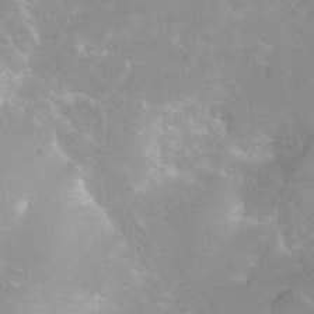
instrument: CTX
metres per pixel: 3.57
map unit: Hto
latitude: 7.0458
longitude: -30.6680
